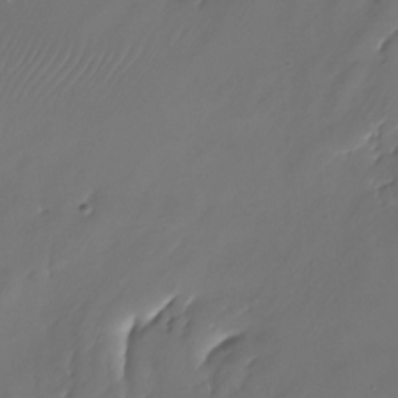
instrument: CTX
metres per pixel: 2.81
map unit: Nhu
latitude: -22.7463
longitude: -71.9717
